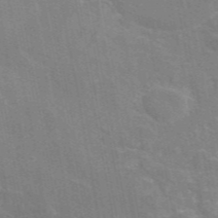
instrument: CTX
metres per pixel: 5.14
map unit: eAb
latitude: 46.4979
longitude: 116.9163
